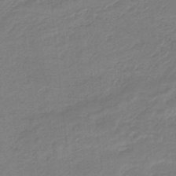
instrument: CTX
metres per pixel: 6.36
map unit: HNb
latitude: -34.6896
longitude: 60.5952
